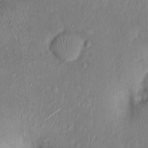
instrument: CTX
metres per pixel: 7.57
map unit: Nhu
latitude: 0.8191
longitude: -14.3657
